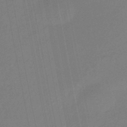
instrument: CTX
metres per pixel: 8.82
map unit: eHb
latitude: -45.2754
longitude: 87.5588
